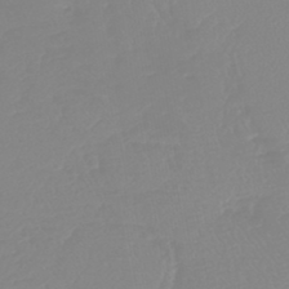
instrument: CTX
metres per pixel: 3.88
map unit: lHb
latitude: -44.6707
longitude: 54.6519
